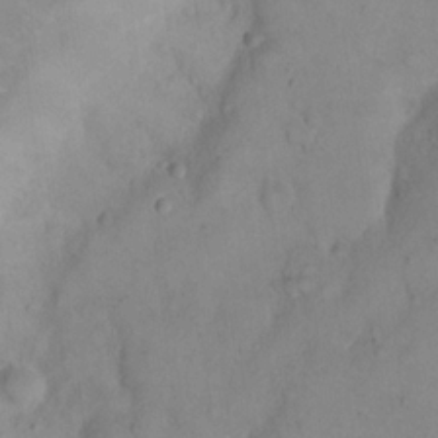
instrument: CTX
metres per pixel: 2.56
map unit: eHh
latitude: 21.3293
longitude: -61.9150
